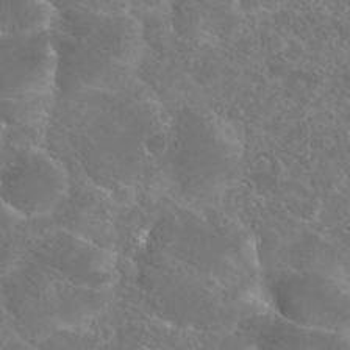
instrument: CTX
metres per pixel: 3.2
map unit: Hto
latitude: 27.3482
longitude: -38.3656
